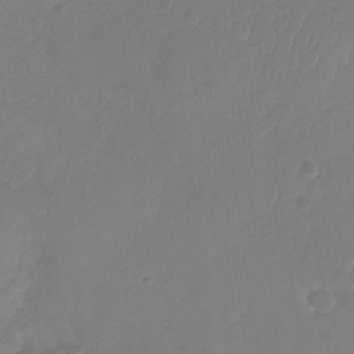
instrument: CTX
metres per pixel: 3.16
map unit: Nhu
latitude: -29.4832
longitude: -59.9906
